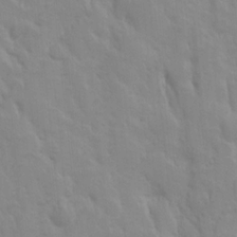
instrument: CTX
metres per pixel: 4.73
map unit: Ave
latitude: 10.0444
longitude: -104.1767
